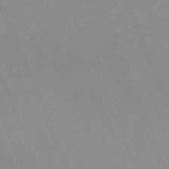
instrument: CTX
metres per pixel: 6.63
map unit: Nhu
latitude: -67.2565
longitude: 39.0676
